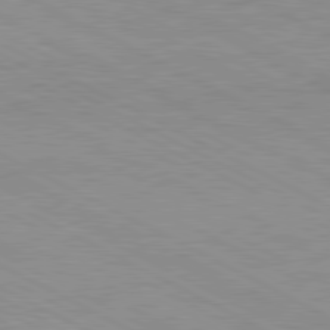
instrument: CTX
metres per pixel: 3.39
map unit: Ap
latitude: -81.9367
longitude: -72.8002
